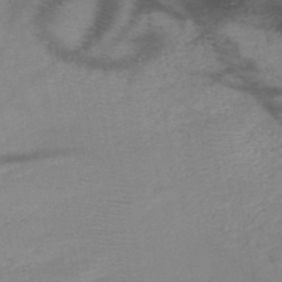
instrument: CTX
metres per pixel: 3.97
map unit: HNb
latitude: -47.8800
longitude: -40.8569
